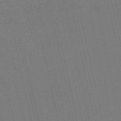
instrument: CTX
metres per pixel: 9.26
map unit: HNb
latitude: -54.7841
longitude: -41.5182
